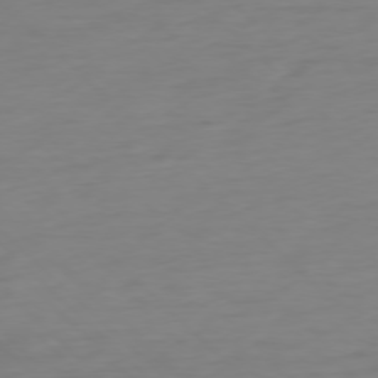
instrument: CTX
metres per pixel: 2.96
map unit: Ap
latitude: -77.4076
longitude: -78.0633
